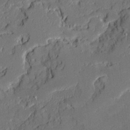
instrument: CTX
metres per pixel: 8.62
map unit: Ave
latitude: 20.1767
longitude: -128.2333
